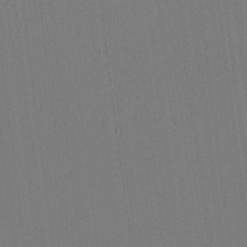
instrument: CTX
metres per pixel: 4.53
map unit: lHvf
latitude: -10.7652
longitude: -104.4979
